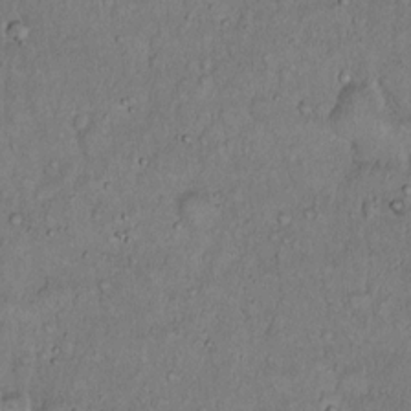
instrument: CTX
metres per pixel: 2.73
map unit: Hto
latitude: 14.4601
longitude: -57.0269
